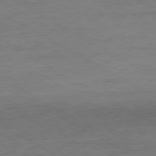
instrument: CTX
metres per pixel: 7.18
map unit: Ap
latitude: -80.5385
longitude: -87.1025
